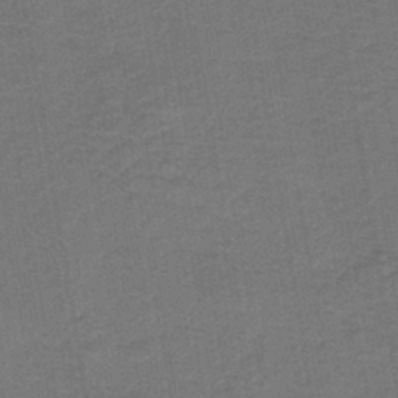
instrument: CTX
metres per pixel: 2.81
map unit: HNb
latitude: -43.5021
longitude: 51.5399
